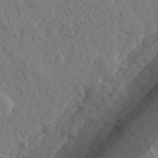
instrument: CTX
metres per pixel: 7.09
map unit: eHh
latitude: 35.9717
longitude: -80.1011
